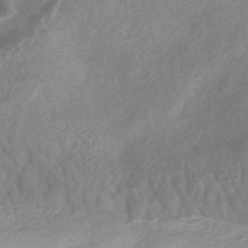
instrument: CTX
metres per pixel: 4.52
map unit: HNhu
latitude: -45.4832
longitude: 92.5196
